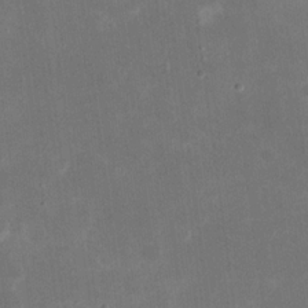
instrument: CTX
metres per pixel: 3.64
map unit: eHh
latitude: 20.0255
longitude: -70.4034
